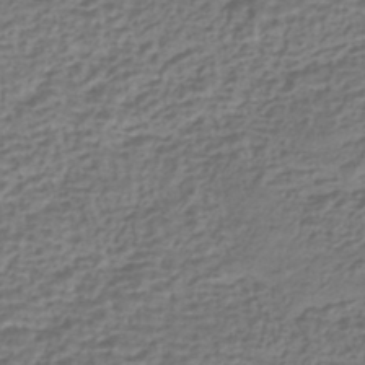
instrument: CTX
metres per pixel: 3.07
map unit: HNhu
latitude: -42.8219
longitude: 107.0298
